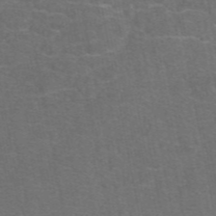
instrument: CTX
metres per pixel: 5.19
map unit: eAb
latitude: 47.6883
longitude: 105.3509
